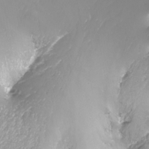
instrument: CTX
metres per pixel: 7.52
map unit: Nhu
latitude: -12.0094
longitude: -68.7246
